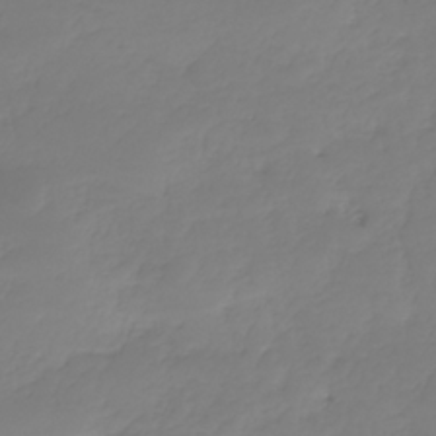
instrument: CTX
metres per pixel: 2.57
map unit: HNhu
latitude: -37.2942
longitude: 32.6330
